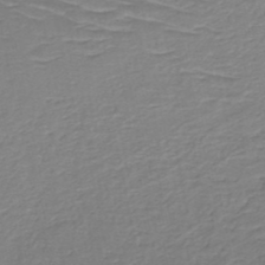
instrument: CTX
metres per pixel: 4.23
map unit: HNb
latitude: -49.8234
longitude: -46.9514
